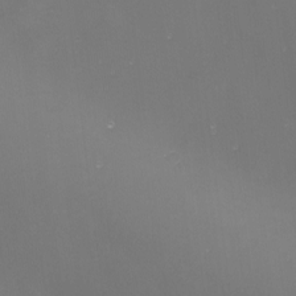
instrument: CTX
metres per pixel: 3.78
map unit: Nhu
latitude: -9.6722
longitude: -77.9528
